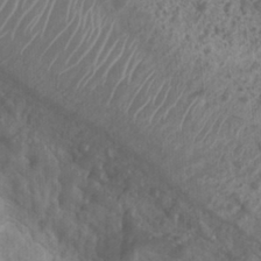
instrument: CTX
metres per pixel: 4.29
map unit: Nhu
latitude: 7.2726
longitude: -21.0458
